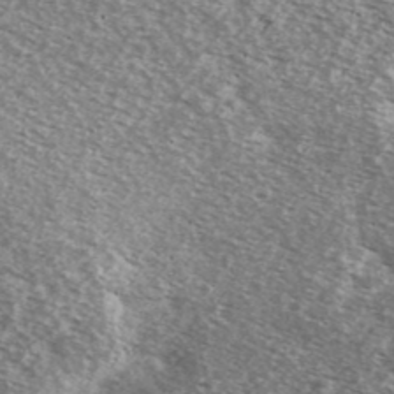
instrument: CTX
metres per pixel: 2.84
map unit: Ave
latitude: 39.3671
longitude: -108.5167
